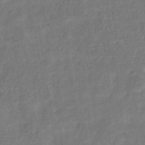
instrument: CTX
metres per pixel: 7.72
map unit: eHb
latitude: -33.6722
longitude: 76.6707
